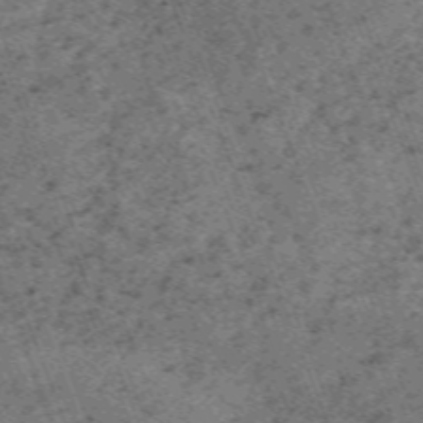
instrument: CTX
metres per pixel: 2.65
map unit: HNb
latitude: -54.9920
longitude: -48.4034
